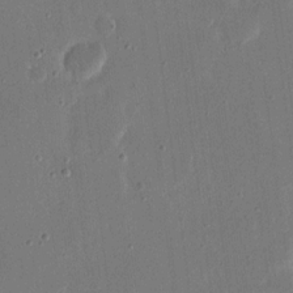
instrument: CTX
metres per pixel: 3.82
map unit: eHh
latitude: 15.8017
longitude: -70.3467
